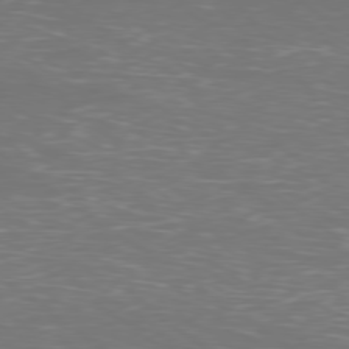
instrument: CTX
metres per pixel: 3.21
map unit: Ap
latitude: -79.1809
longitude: -61.7638
